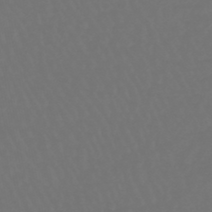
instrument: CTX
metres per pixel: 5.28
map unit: lHb
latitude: -47.3131
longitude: 75.8045
